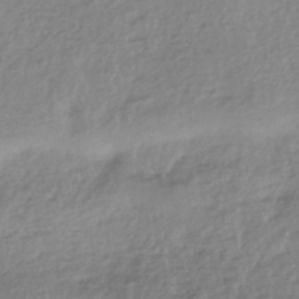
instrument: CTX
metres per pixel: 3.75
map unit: HNhu
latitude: -44.3117
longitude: 97.1242
